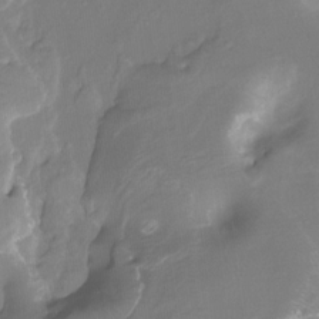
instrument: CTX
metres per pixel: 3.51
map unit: Ht
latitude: -12.1417
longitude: -45.7638
